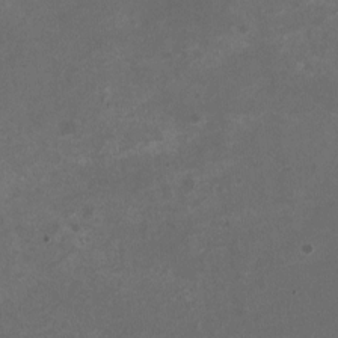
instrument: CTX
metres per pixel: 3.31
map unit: HNhu
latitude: -3.0864
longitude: -3.9150
